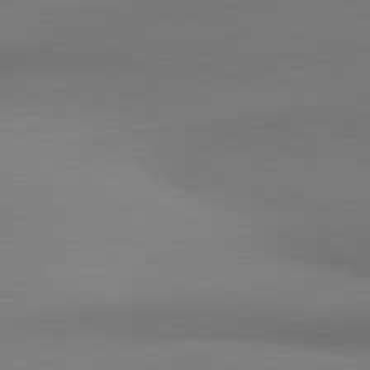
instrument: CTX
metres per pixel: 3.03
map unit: lApd
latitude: 81.0836
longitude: 155.1431
